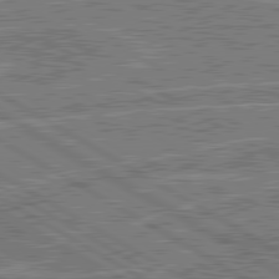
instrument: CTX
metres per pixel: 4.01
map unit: lApd
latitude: 80.6868
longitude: 119.9367
